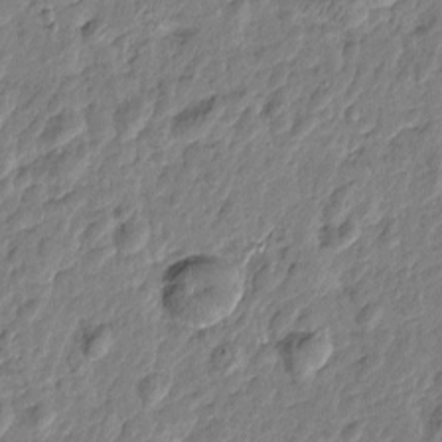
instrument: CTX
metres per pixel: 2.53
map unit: Htu
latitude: -1.0676
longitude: -178.8758
